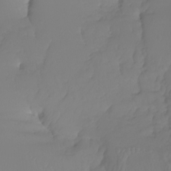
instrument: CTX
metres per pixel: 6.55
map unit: Nhu
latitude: -5.6910
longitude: -94.0255
